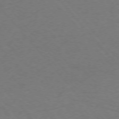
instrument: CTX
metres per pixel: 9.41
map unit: Ap
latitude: -75.9745
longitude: -70.3278
